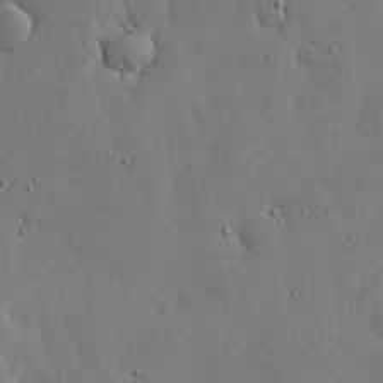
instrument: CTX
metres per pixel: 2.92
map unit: lHvf
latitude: 18.8758
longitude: -114.5356
